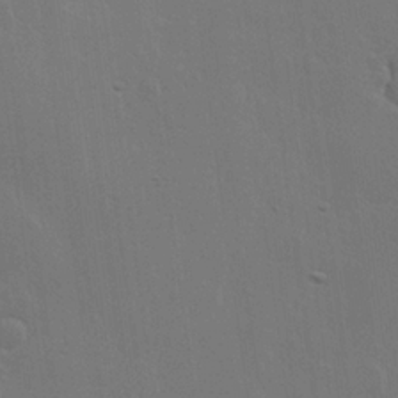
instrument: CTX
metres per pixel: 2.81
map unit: Hve
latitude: 22.8380
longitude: 146.0850
